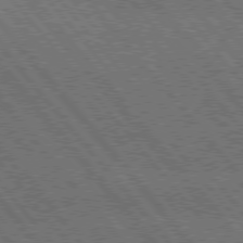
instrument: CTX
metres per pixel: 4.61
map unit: Hpe
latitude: 76.2522
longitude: -149.8583
